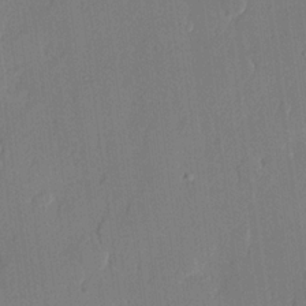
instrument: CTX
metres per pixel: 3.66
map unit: lHvf
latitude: 21.2348
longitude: 146.3684
